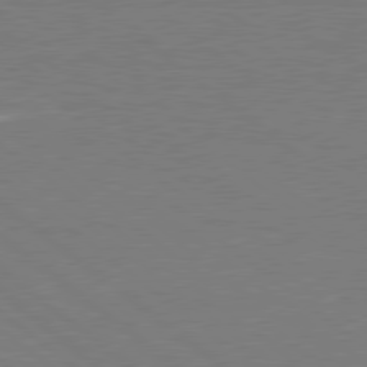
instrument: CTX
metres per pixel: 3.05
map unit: lApd
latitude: 79.1026
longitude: -93.4993
